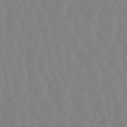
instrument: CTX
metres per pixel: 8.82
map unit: lHb
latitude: -48.7652
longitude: 78.6140
